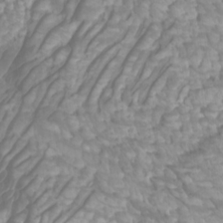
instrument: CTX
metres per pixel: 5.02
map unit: Htu
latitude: -6.0850
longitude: -76.1011
